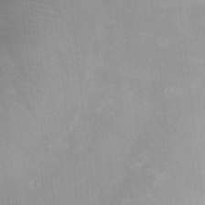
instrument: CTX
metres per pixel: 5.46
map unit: Htu
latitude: -7.4076
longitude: 145.3321
